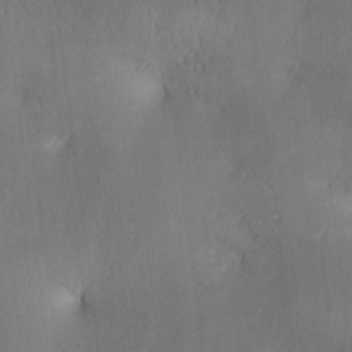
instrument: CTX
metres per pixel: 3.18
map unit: lAa
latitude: 4.0633
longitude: -117.4426
